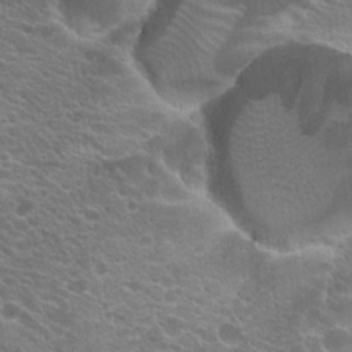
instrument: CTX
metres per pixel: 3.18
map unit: Hto
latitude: 23.2726
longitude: -35.4993
